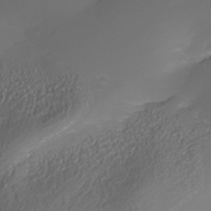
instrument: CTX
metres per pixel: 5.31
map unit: Nhe
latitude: -34.9353
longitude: -145.0080
